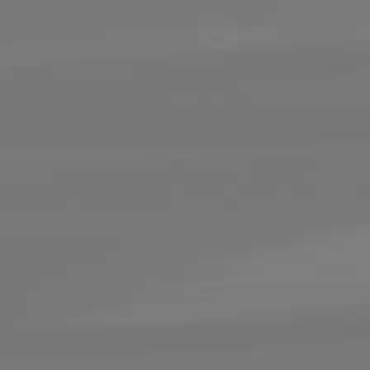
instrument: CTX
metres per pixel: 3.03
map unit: lApd
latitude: 81.9528
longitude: -177.1214
